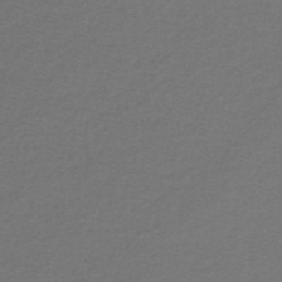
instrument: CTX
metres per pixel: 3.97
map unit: lHb
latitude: -43.6532
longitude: 72.5574
